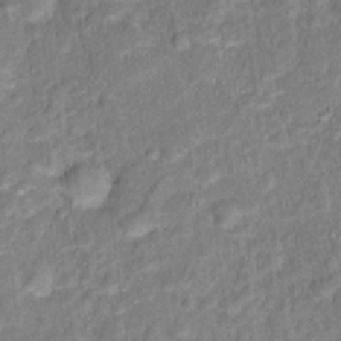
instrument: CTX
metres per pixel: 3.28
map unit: Hto
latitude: 16.6868
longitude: -42.4979
